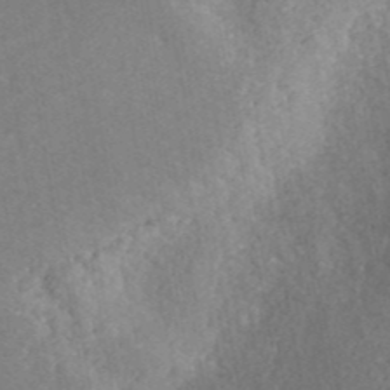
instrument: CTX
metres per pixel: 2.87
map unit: ANa
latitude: 42.0444
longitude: 26.3873
